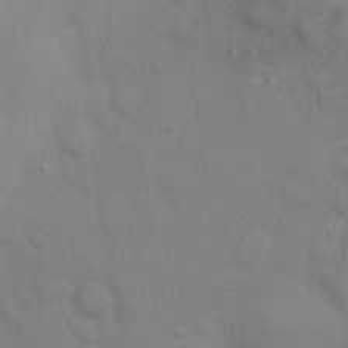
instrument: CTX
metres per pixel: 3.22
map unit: eHh
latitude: 22.1767
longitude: -61.5938
